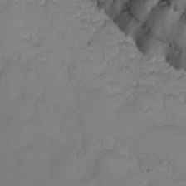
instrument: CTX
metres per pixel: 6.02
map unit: eHh
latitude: -7.7855
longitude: -68.8569
